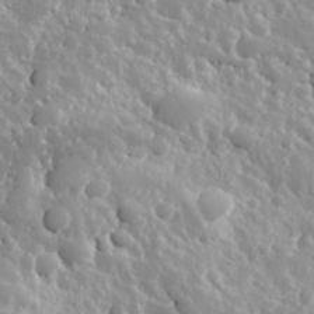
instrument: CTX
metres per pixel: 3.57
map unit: Hve
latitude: 24.5545
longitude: 146.0661
